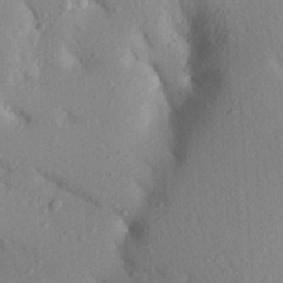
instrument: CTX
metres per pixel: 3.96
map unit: Aa
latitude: 24.7813
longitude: -150.5356
